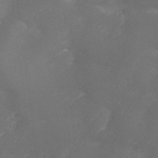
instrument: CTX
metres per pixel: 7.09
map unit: Ave
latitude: 10.7624
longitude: -106.1578
